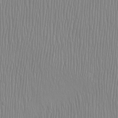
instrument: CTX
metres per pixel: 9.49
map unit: Htu
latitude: -8.4629
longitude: -76.0444
